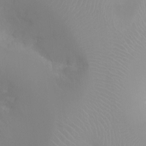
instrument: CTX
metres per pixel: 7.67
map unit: Ht
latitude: -0.8408
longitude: -19.3670
